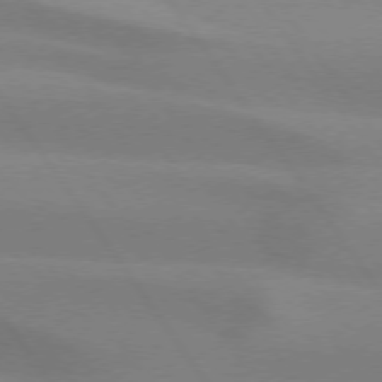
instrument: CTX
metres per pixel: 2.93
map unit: lApd
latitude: 74.2712
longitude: -63.4049
